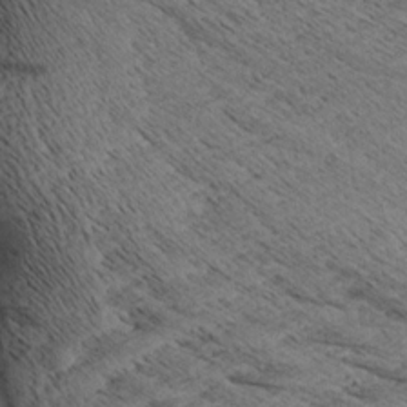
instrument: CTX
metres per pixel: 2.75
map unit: Aa
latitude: 8.4790
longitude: -139.1214
